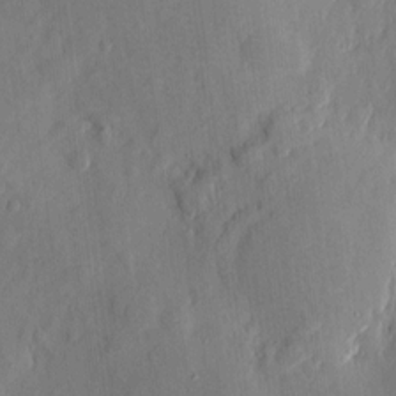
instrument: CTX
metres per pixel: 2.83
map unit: eHh
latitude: 4.4412
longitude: -73.3671
